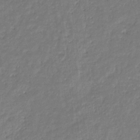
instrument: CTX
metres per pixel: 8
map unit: eHb
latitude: -30.7841
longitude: 72.0283
